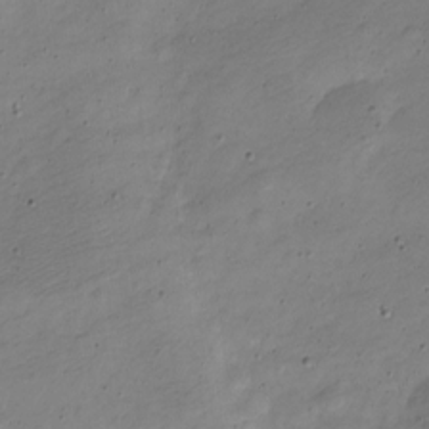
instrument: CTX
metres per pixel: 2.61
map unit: Nve
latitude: -22.8030
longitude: 105.8233
